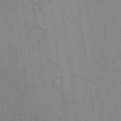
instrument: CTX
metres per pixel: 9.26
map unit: Aa
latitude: 26.0822
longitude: -137.5749
